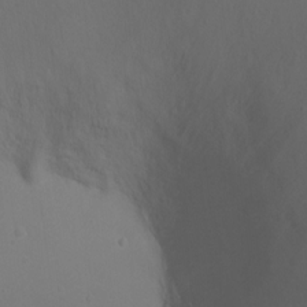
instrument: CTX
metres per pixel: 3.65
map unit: Ht
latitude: 1.2915
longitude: -20.5168
